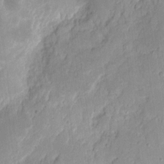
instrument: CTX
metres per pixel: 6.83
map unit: eHh
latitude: 9.6127
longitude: -71.4426
